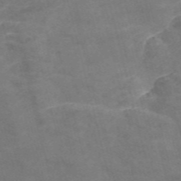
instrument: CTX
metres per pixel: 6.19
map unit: Nve
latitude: -57.2187
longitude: 51.4076
